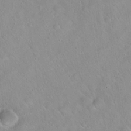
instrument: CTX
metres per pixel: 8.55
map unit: Hto
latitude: 20.7435
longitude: -53.3104
